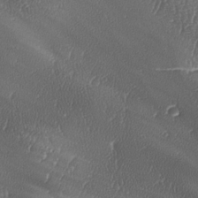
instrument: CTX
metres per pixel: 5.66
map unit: lAa
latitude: -7.8422
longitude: -129.2159
